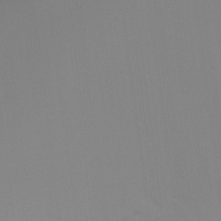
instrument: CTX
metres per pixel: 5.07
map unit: Ht
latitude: -16.2173
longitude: -47.4427
